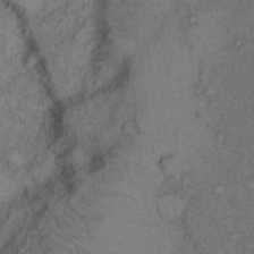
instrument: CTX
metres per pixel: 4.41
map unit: Hto
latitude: 8.7435
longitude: -59.0270
